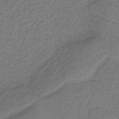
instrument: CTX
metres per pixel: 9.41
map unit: HNb
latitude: -36.7085
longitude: 54.0661
